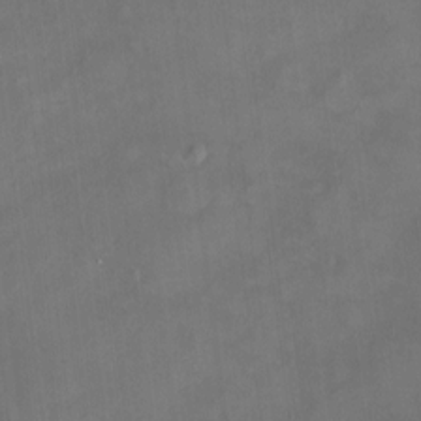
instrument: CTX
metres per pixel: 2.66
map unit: HNhu
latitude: 7.3293
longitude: 9.4265
